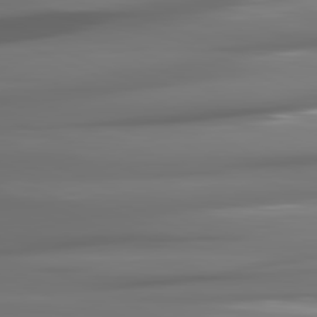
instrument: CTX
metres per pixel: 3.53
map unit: lApd
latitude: 81.3671
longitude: -142.1578
